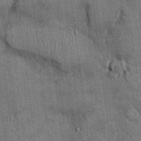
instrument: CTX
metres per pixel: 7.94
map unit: Ht
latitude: -2.6518
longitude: -13.1026
